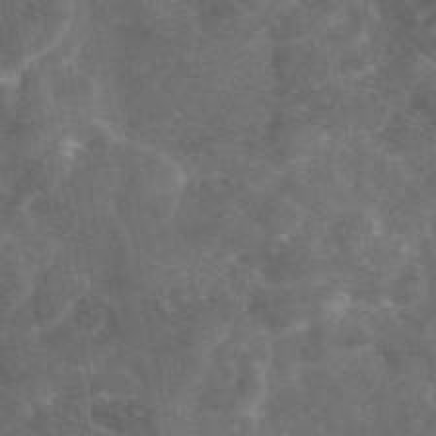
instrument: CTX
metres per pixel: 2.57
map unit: eAb
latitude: 46.4790
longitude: 114.8408
